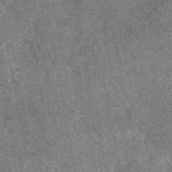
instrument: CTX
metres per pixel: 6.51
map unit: eAb
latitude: 48.3467
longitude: 106.9920
